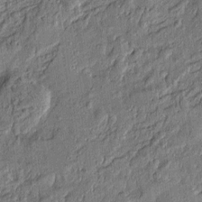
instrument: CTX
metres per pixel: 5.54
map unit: Htu
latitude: -7.8800
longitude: 177.6155
